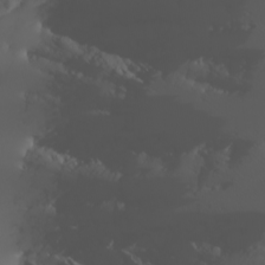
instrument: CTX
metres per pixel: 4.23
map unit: Nhu
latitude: -5.0297
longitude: -90.6490
